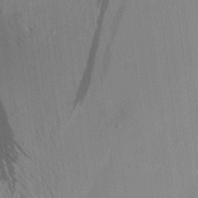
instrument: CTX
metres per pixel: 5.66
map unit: Aa
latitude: 25.2537
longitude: -143.4049
